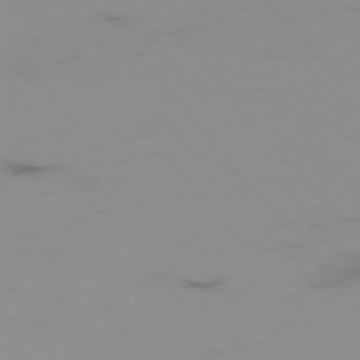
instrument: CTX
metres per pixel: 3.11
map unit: Hpe
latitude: -75.8423
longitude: -19.3103
